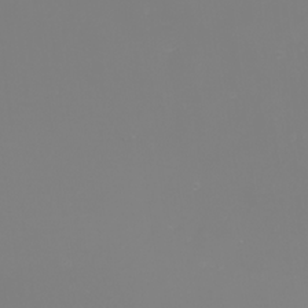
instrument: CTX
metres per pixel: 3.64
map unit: Nhu
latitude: -2.0283
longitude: -75.5560
